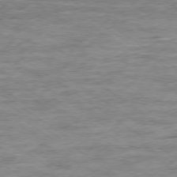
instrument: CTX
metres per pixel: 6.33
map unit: Ap
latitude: -79.0486
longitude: -101.1970
